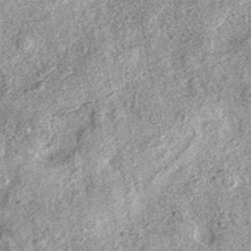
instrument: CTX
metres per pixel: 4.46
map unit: eAb
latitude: 37.6316
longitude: 106.7841
